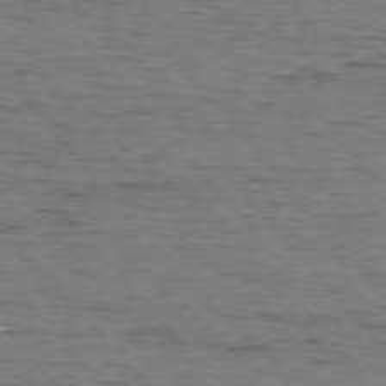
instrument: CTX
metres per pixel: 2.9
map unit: Ap
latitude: -76.2928
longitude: -95.5938
